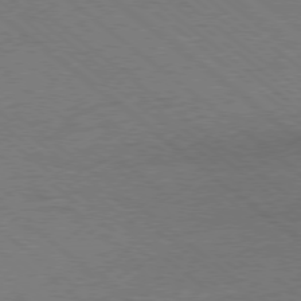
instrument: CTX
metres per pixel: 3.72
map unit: Ap
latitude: -78.8030
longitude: -101.0081
